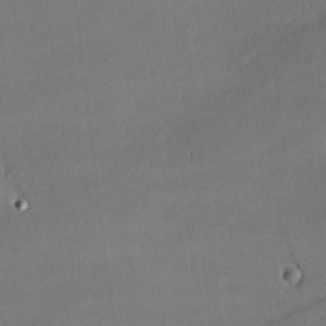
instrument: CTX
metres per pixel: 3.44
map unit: Nhu
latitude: 0.9513
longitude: -78.9892
